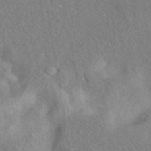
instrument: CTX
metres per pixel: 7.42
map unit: eAb
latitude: 40.8191
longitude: 104.4251
